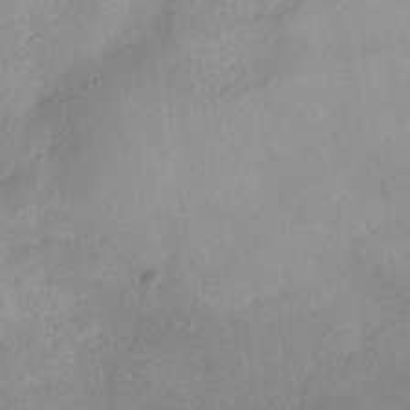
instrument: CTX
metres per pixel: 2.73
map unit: HNhu
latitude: -39.5588
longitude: 95.2376
